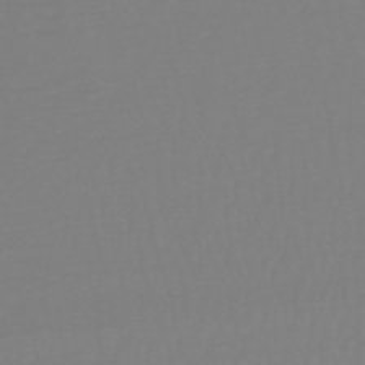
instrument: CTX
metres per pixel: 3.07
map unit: HNb
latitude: -48.9353
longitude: -50.5167
